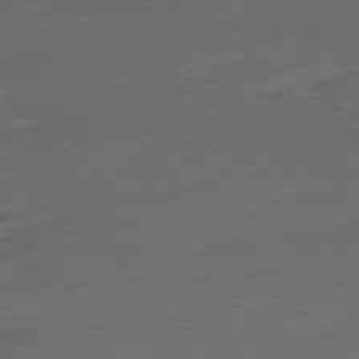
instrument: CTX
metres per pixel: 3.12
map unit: Ap
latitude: -73.5588
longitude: -73.1593
